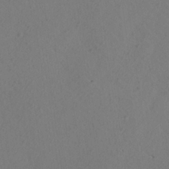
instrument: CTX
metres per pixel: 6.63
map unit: Aa
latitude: 22.0255
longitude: -145.0080
